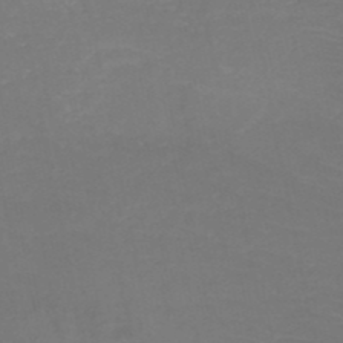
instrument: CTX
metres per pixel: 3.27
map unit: HNb
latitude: -50.0661
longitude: -44.1389
